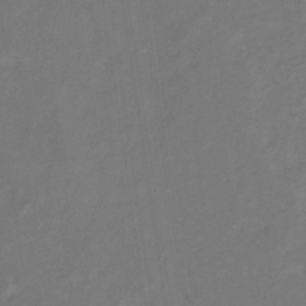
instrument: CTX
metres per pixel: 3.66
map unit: eHb
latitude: -33.1998
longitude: 72.9353
